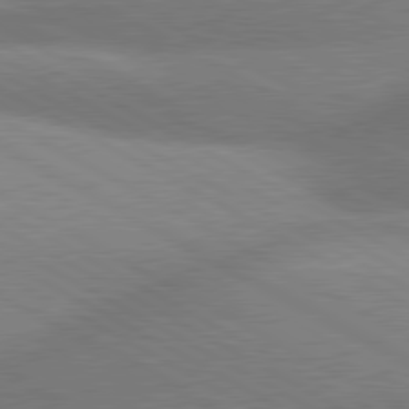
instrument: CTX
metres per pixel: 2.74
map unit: lApd
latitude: 80.3656
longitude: -163.9150
